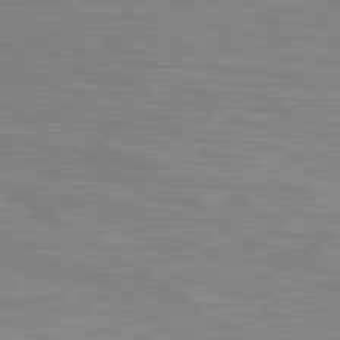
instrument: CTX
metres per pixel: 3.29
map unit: Hpe
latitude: 79.5371
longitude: -127.1970
